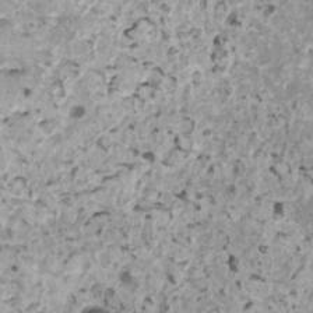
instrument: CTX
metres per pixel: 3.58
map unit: HNhu
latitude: 2.3089
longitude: 5.2754
